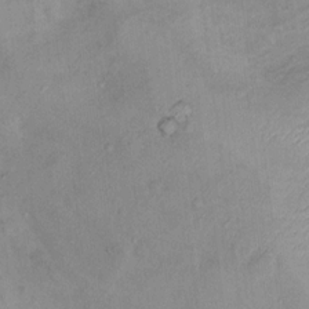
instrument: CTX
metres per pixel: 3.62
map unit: Nhu
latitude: 11.4427
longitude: -26.7057
